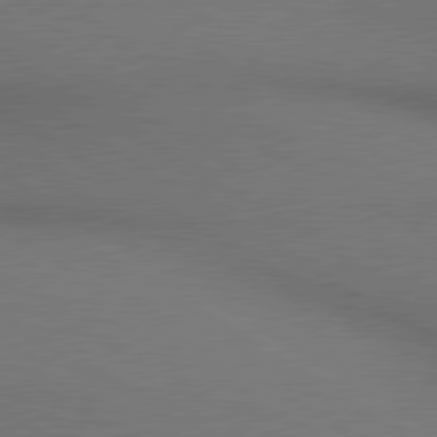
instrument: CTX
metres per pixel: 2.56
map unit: lApd
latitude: 80.2711
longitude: 129.0864
